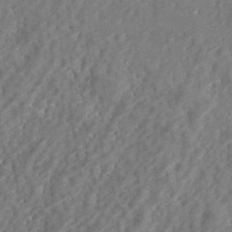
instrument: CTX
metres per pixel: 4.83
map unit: eHh
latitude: 34.0255
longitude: -132.6679
